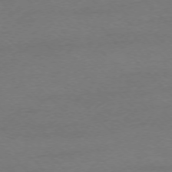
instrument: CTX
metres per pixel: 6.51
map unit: Ap
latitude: -75.2754
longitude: -78.3468
